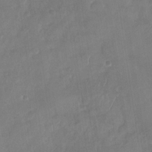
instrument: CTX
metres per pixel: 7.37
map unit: Nhu
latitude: -29.3321
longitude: -62.4412
